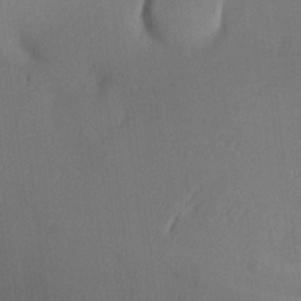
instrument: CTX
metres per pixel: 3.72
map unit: Aa
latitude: 25.5371
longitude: -133.2537
